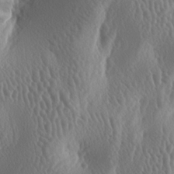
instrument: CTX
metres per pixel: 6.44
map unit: lAa
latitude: -7.0675
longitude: -128.8380
